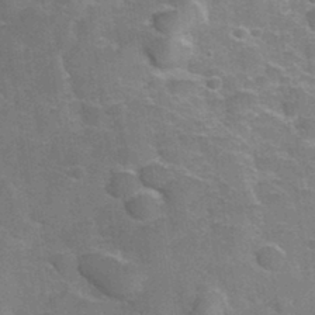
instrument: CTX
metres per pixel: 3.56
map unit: Hve
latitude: 31.5938
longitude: 151.9367
